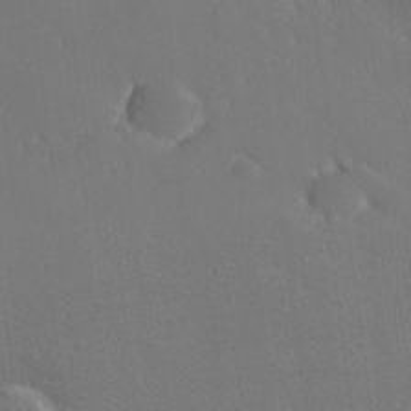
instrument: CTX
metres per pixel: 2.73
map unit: lHvf
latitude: 26.9892
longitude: 142.3873
